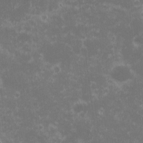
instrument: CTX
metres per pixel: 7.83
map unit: eHh
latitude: -0.8408
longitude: -85.3293
